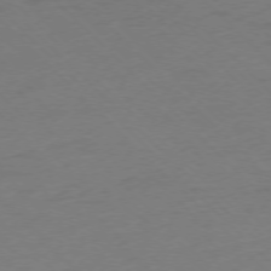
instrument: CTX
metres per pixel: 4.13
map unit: Ap
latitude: -76.8030
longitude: -70.7435
